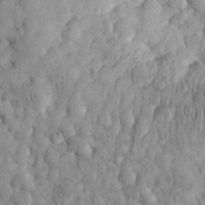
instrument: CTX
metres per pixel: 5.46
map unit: eHh
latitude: 32.2711
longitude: -65.3293
